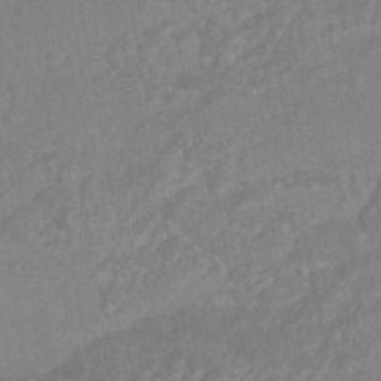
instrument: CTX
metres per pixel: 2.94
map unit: HNhu
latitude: -45.6344
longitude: 92.3495
